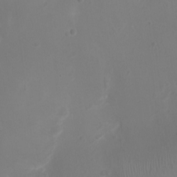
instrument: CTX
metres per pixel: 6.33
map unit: Ht
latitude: -1.8801
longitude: -18.2711
